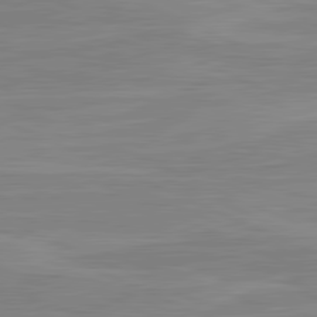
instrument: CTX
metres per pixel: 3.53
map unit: lApd
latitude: 81.5371
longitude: -170.5924
